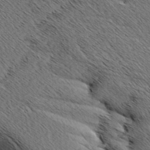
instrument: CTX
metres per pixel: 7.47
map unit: Aa
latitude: 6.6113
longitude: -137.8584
